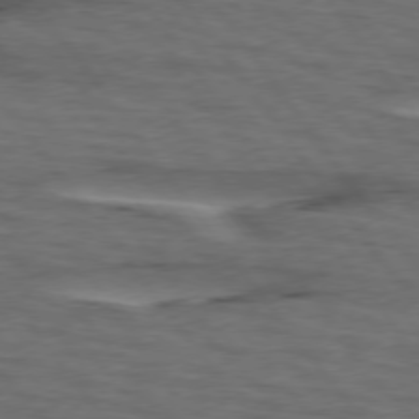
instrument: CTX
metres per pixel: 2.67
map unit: lApd
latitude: 75.7639
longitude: -70.5357
